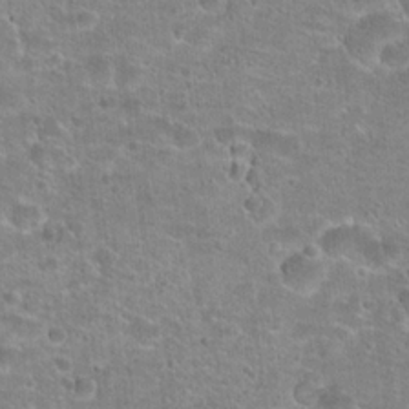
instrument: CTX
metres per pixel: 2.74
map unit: Hto
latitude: 21.3671
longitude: -42.5546
